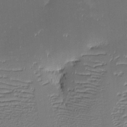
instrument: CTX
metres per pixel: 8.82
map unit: eHh
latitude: -2.7085
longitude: -85.7828
